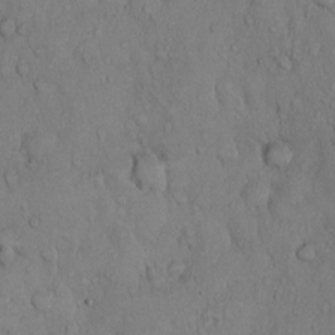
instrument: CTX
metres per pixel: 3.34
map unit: Hto
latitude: 9.9528
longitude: -57.5182
